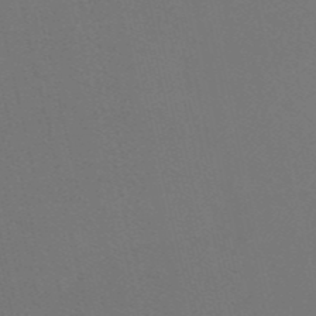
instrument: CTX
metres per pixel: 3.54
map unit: eHh
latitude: -53.2753
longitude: -25.4993
